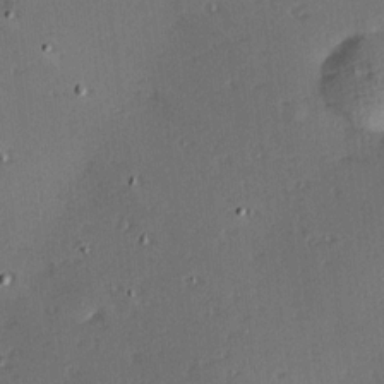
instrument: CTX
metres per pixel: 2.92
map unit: Hve
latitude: 14.1389
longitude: -90.5168
